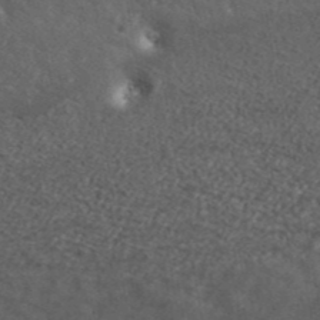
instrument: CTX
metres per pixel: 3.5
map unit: ANa
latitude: 41.3859
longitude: 26.4817
